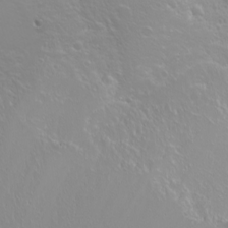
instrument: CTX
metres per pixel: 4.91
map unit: Nhu
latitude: -5.5399
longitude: -79.2726
